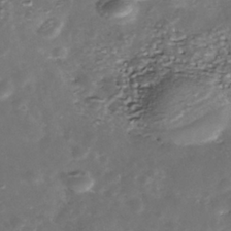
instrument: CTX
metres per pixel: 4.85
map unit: Nhe
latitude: -39.6533
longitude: -116.3845
